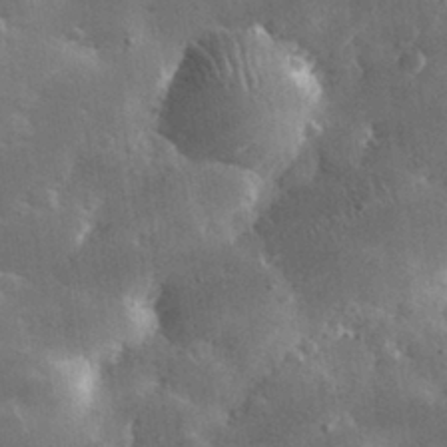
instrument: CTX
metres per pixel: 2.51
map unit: lHvf
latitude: 31.1404
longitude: -93.0269
